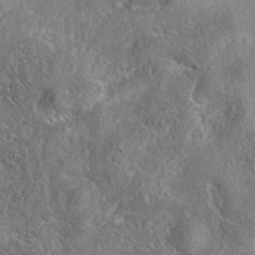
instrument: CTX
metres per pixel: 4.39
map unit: eAb
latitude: 37.3482
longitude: 113.0109
